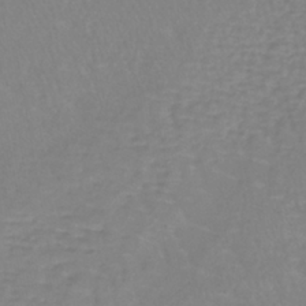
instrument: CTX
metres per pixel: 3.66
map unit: lHb
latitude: -41.0297
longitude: 64.8597
